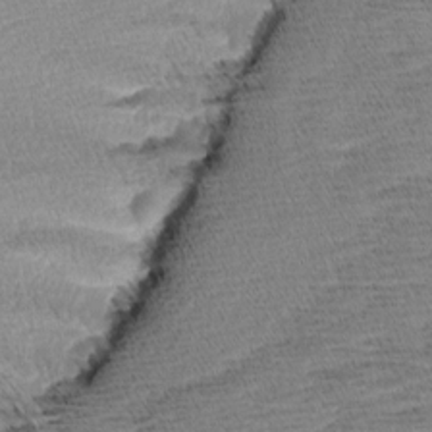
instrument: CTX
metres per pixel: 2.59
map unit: Aa
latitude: 7.0458
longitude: -137.1026
